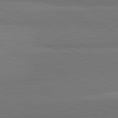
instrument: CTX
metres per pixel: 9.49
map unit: lApd
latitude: 81.7261
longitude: 159.6910
